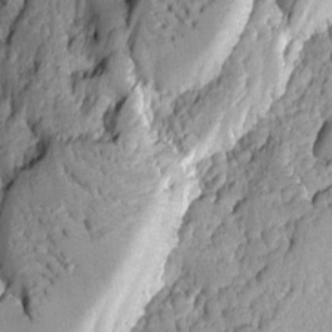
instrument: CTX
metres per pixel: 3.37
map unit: Ave
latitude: -8.8975
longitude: -116.5924
